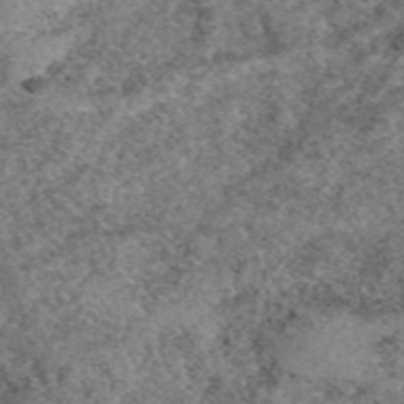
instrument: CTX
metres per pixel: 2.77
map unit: eAb
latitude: 49.5938
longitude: 109.4076
